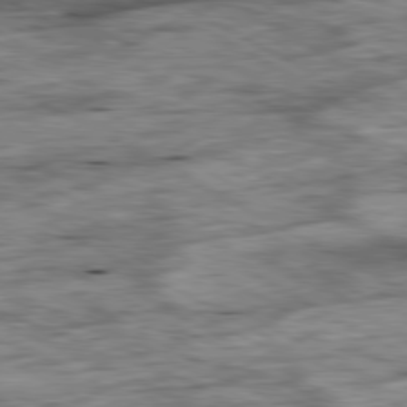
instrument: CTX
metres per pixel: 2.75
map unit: Ap
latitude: -80.7463
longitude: -89.6316
